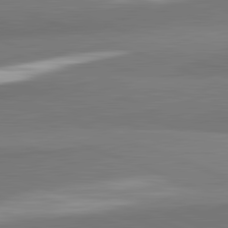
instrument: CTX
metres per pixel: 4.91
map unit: lApd
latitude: 82.3089
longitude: 153.4832
